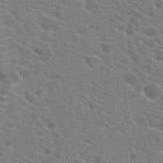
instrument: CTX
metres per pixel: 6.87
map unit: Hto
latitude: 21.8017
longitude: -39.7450
